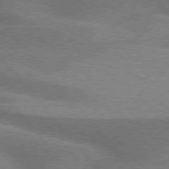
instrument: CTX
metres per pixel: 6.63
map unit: lApd
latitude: 76.1389
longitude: -61.6883
